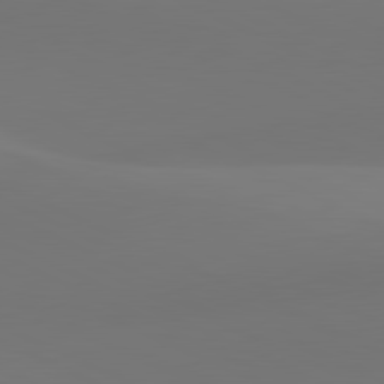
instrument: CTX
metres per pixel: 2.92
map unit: lApd
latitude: 81.7450
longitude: 129.3321
